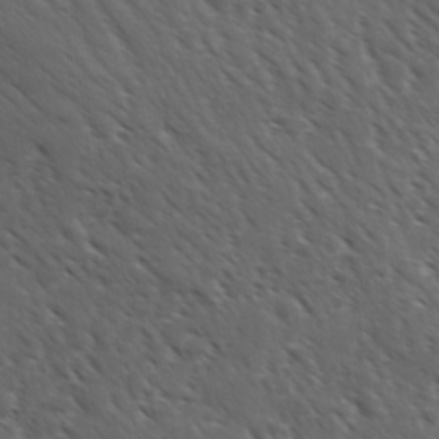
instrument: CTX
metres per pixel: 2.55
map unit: Ave
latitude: 11.0081
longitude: -103.6505
